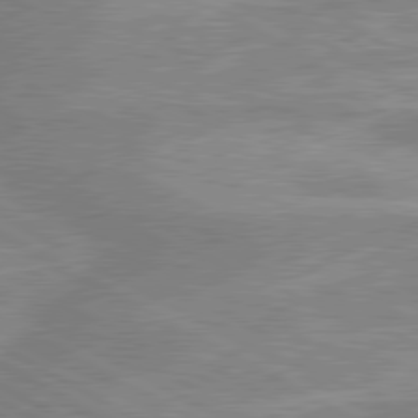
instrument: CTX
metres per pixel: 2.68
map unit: lApd
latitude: 80.2145
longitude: -173.9717
